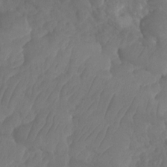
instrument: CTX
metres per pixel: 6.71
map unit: HNhu
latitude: -24.7274
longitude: 49.9178
